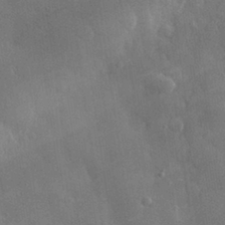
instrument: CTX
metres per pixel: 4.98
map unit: eHh
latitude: 30.1389
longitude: -78.9892
